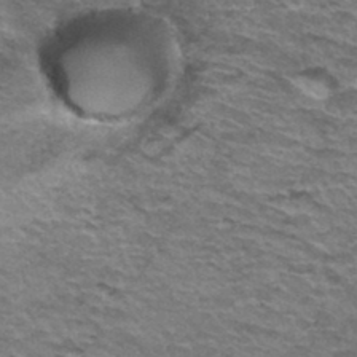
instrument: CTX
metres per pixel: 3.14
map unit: Hto
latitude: 35.8583
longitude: -42.5357
